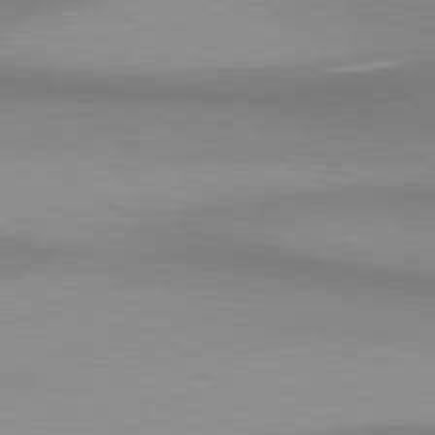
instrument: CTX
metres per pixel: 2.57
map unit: lApd
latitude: 80.7435
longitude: 158.9541
